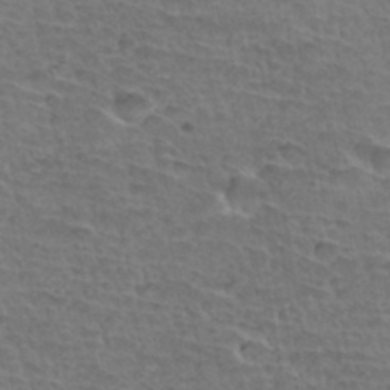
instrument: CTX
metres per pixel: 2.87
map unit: Hto
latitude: 34.7246
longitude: -43.3671
